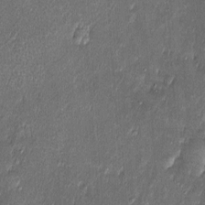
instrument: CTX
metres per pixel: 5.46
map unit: Htu
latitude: -6.6329
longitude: 158.4818
